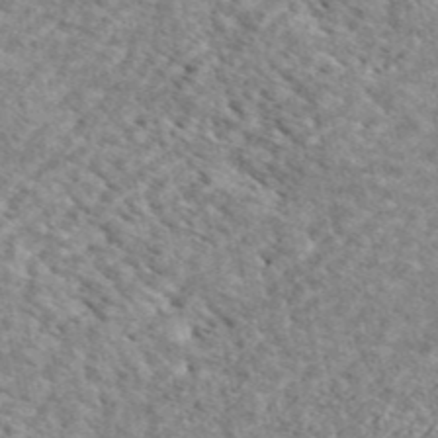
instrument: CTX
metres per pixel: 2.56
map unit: ANa
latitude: 45.0647
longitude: -84.9514
